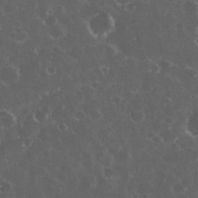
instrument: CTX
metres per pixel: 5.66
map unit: eHh
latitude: 33.7261
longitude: -61.7071
